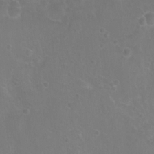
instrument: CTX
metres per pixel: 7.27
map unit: Nhu
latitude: 7.1025
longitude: -19.5560
